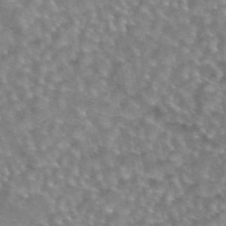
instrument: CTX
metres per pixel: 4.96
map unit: eAb
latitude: 44.6679
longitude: 107.8989
